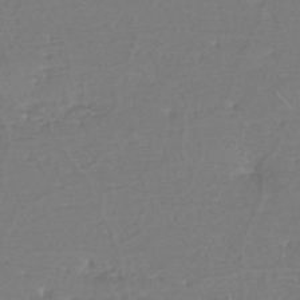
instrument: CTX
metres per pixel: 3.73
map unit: eHh
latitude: -44.6707
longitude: -29.0836
